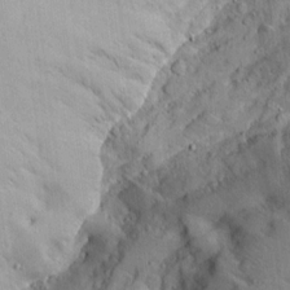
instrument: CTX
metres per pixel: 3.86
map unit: Ave
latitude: 14.0255
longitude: -139.5371
